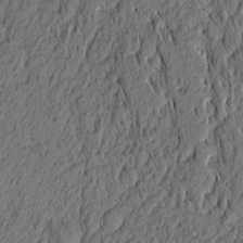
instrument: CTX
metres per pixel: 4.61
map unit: Nhu
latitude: -6.0283
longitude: -153.4993
